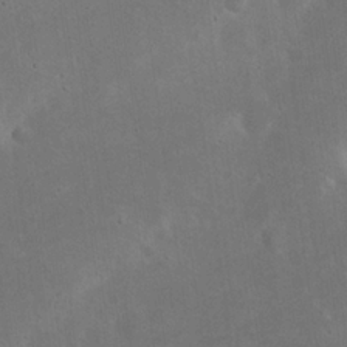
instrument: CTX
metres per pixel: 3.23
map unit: eHh
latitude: 23.7638
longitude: -69.9717
